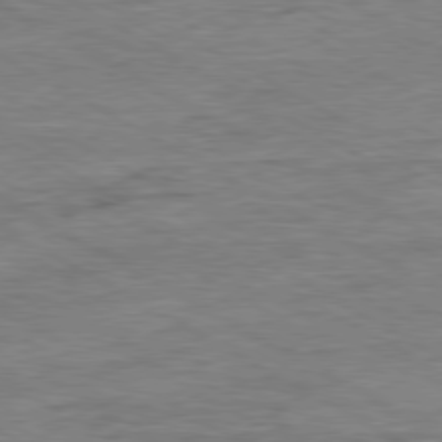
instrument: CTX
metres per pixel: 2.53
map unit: Ap
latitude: -80.4440
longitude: -77.1781
